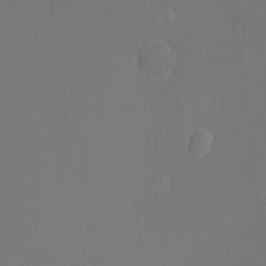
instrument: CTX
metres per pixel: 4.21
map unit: Ht
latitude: -16.9731
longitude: -41.7260
